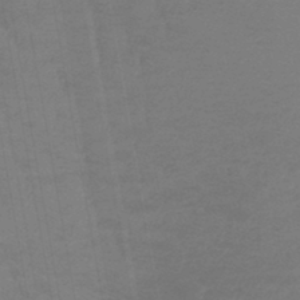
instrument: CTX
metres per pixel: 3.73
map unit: lHb
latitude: -45.7667
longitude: 66.9353
